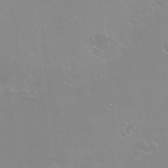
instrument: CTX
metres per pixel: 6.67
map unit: Nhu
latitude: -7.7666
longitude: -43.7450
